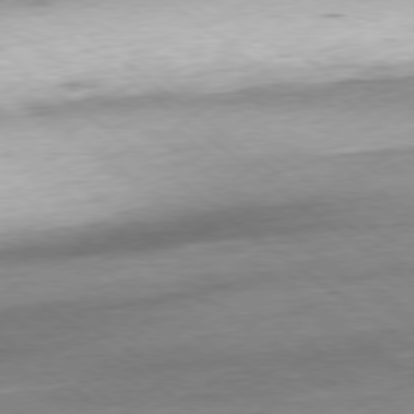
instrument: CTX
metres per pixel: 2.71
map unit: Hpe
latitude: -78.8597
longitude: 11.8800
